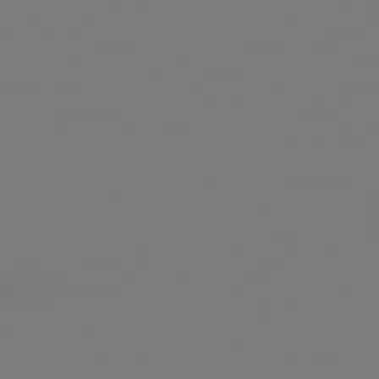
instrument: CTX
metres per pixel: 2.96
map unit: Hpe
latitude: 78.5924
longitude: 178.8786
